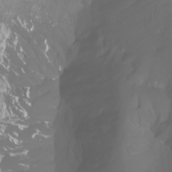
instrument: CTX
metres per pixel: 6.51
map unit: Ht
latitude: -3.8800
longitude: -61.8016
